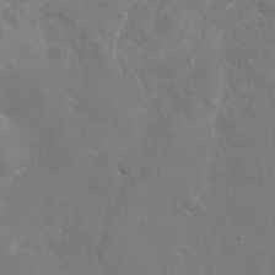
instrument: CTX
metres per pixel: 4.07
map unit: Nhu
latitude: -16.0661
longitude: -58.1956
